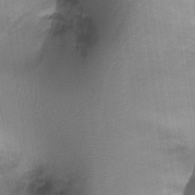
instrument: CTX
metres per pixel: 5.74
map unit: Ht
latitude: -17.7478
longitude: -44.7813
